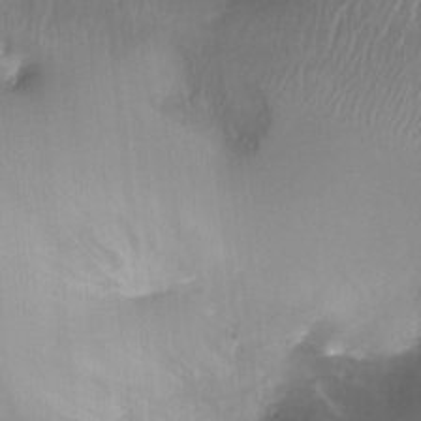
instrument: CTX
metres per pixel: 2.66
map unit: Ht
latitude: -17.3132
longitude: -44.7057
